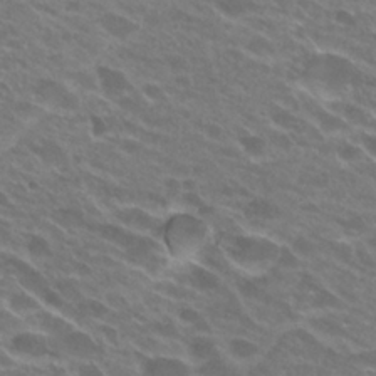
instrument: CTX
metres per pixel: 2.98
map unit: Hto
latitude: 24.2144
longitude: -37.0837
